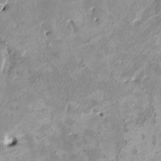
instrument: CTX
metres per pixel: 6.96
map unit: HNhu
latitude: 3.1214
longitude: -4.6868
